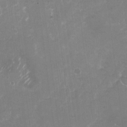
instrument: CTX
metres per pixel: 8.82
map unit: Nhu
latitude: -27.5399
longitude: -61.6127
